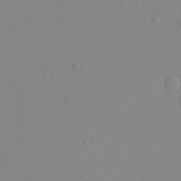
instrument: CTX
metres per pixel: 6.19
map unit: eHh
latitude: -9.7478
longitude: -68.1200
